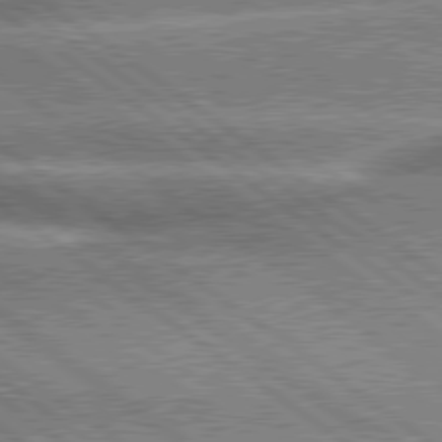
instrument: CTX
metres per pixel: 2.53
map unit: lApd
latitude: 79.4049
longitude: -135.4237
